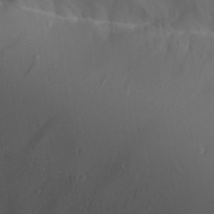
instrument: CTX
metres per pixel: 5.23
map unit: Aa
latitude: 26.0822
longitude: -128.5357
